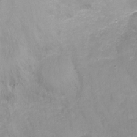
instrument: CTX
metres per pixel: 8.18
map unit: Ht
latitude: -16.3118
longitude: -42.8758
